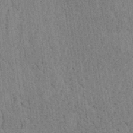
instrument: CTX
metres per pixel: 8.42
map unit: lAvf
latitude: 6.2711
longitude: 164.4440
